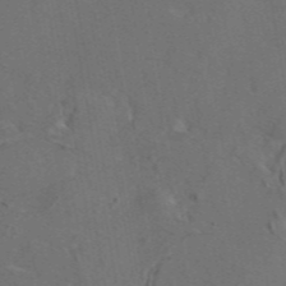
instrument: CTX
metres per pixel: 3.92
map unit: eAb
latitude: 46.1389
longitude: 109.1620
